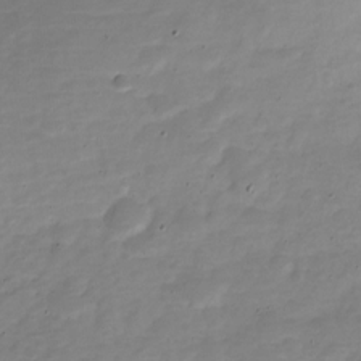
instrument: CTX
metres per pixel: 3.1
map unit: Nve
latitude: -22.7463
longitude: 105.3320
